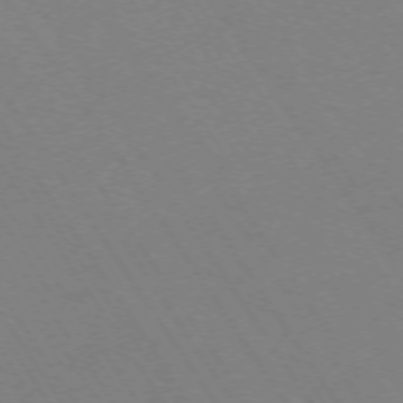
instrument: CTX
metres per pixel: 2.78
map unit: Ap
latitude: -73.5966
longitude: -70.7813
